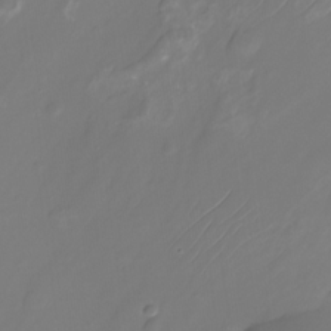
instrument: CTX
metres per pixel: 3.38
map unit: Nhu
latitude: -27.1620
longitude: -71.1970
